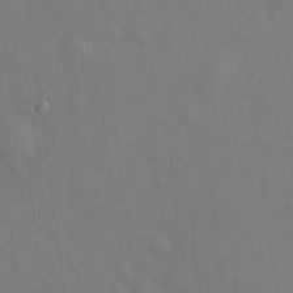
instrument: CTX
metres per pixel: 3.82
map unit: HNhu
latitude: 8.6680
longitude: 14.8597
